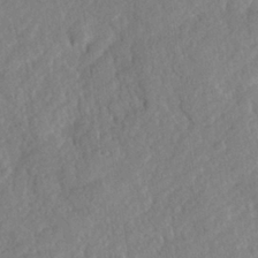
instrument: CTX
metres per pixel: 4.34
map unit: Hve
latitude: 24.3467
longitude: 144.0850
